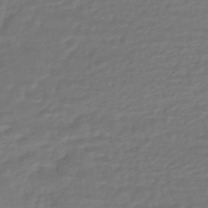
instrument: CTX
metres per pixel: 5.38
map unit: HNhu
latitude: -46.9541
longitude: 95.9367
